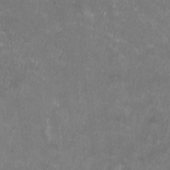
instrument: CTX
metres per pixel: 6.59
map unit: HNhu
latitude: -0.3685
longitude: -3.7638
